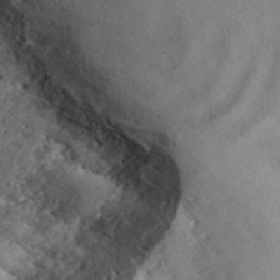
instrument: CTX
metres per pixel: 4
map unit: ANa
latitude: 44.4223
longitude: 46.5007
